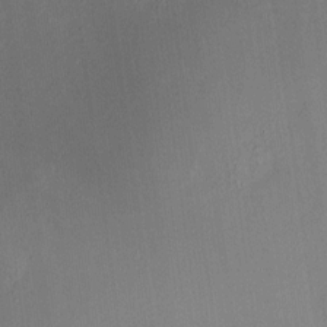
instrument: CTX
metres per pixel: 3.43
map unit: HNhu
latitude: 7.9528
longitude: 12.5007
